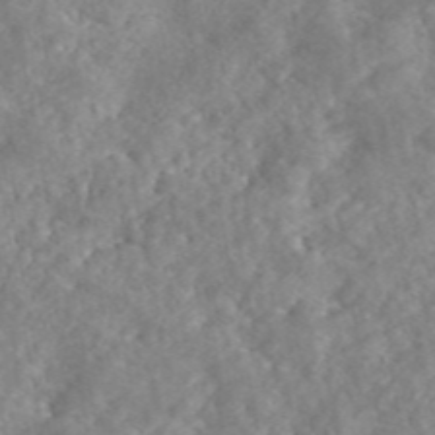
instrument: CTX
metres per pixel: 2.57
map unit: eAb
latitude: 45.8394
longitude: 127.7288
